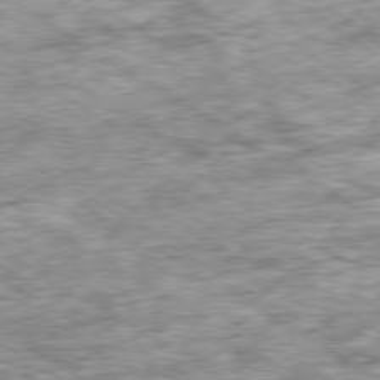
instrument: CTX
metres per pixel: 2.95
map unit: Ap
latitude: -79.8233
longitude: -74.2334
